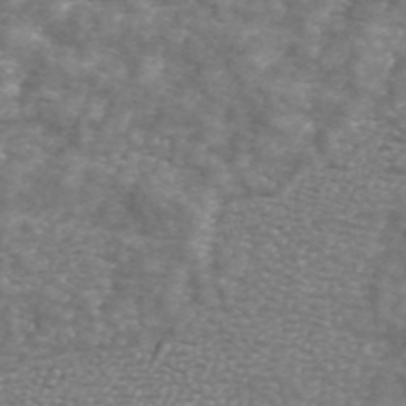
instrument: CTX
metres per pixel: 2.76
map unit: ANa
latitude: 44.2144
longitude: 25.3698
